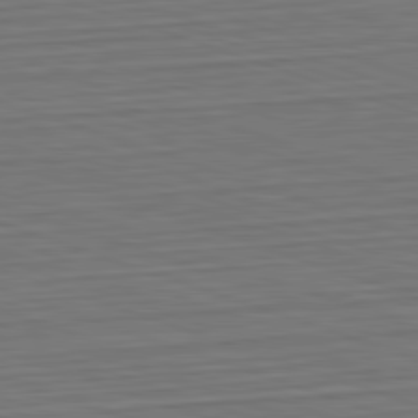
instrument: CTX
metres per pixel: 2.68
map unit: Hpe
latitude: -82.6140
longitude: 14.2740
